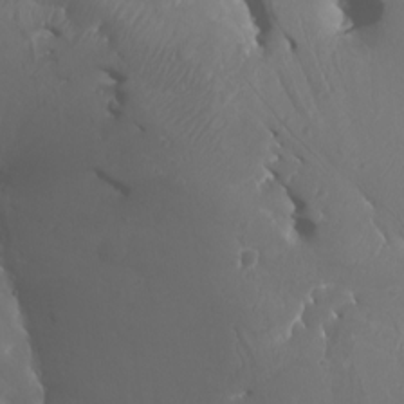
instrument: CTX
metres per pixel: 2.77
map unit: Htu
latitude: -6.7274
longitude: -75.7072
